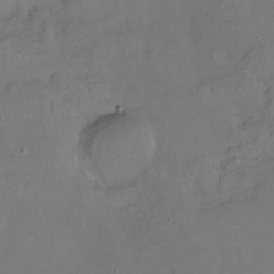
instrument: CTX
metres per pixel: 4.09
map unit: Hto
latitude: -13.5021
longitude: -42.7624
